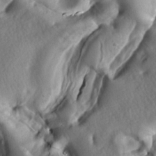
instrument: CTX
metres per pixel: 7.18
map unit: lAa
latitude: -8.0661
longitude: -126.4412
